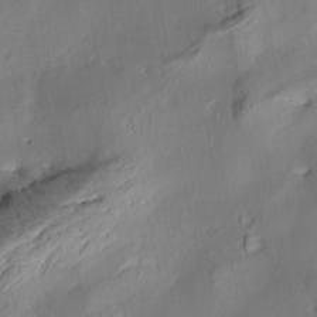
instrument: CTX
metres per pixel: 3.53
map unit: Aa
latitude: 8.1200
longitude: -141.6316
